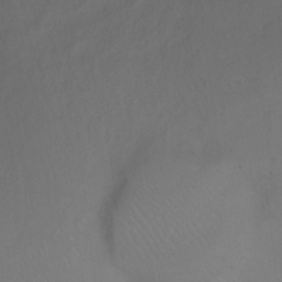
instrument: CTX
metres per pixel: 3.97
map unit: Ht
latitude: 0.8002
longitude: -35.3292
